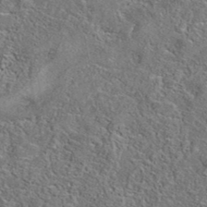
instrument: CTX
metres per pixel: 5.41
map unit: eAb
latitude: 37.3860
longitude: 112.8219
